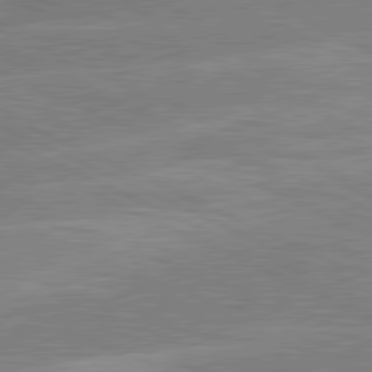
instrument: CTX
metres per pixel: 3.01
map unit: lApd
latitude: 80.9325
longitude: -126.1956
